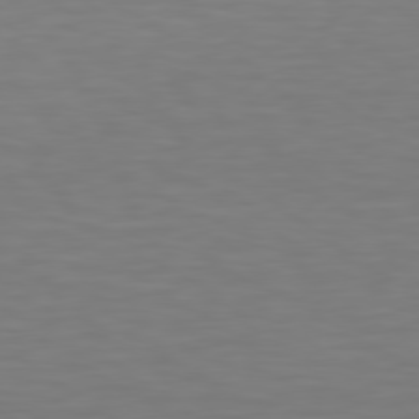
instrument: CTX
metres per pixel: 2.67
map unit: Hpe
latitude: 78.6491
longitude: -120.9514
